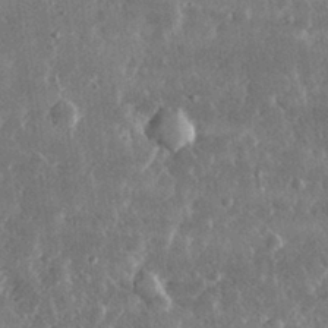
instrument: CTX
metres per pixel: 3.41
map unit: lHvf
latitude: 31.8017
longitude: -91.4615
